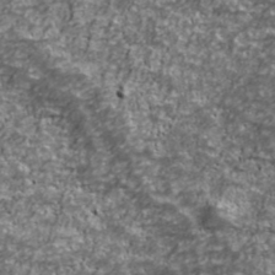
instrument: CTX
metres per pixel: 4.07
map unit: Ave
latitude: 41.3481
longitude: -114.1955
